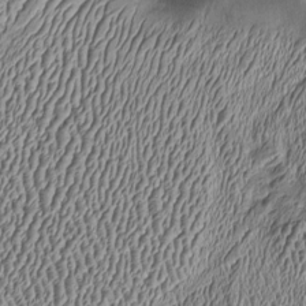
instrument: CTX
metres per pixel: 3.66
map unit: Htu
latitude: -7.0864
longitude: 156.6329
